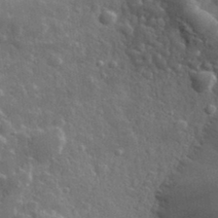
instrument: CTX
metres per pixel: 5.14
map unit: lHvf
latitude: 34.4601
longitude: -86.6868
